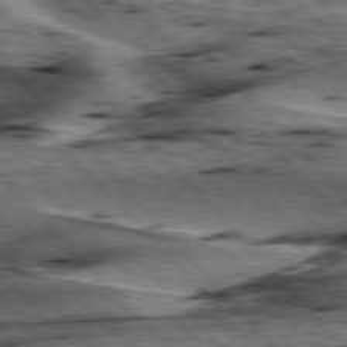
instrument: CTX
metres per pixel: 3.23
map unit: lApd
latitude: 76.5545
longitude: -71.7827
